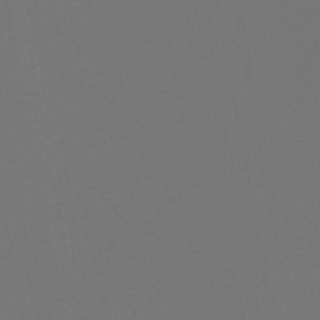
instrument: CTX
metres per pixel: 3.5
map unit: HNb
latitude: -47.7477
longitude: -42.7624
